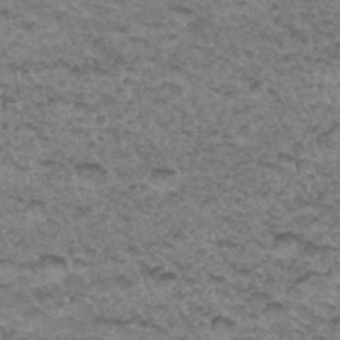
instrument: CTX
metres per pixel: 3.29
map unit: Hto
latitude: 34.0822
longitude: -47.5749
